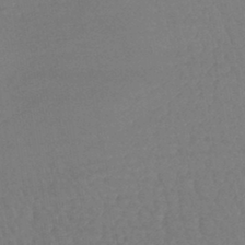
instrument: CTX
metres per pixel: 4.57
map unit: lHb
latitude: -40.7274
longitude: 66.9919
